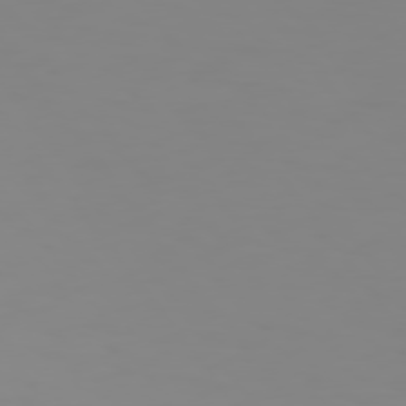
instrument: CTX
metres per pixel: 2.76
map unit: Hpe
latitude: 74.8569
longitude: -126.9514
